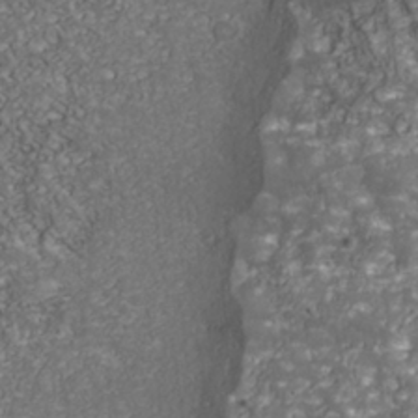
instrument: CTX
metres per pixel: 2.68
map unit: Nhu
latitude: -39.1809
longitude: -83.4993
